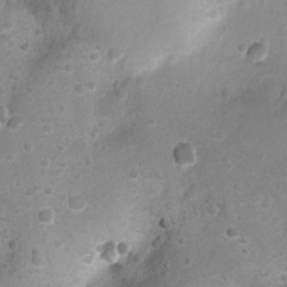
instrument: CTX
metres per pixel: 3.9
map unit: Ht
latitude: -1.9367
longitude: -29.6694
